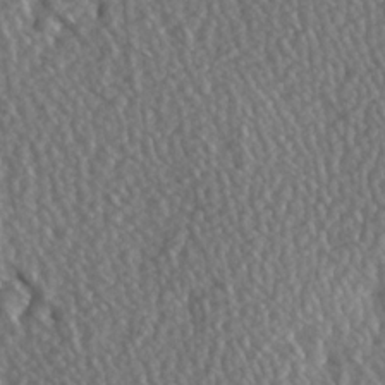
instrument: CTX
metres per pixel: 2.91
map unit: Hve
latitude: 3.1403
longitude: -123.4993
